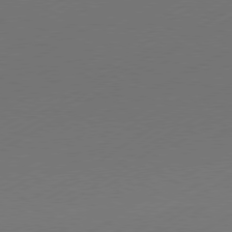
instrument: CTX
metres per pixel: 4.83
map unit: Hpe
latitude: -80.7274
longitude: 14.8597
